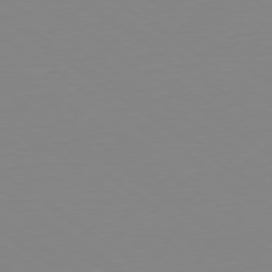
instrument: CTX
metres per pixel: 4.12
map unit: Hpe
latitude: -79.4265
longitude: 14.1606
